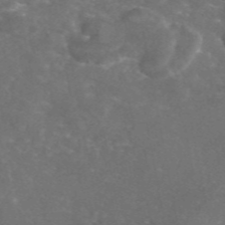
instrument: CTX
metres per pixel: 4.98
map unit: eAb
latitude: 46.4790
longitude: 115.0675
